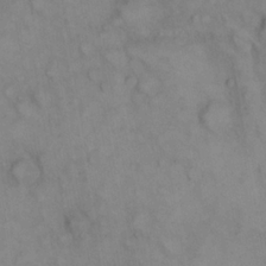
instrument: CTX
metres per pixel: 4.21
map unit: eHh
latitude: 22.7057
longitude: -62.1389
